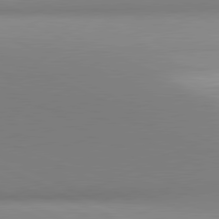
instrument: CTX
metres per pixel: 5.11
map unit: lApd
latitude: 80.9703
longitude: 143.5021
